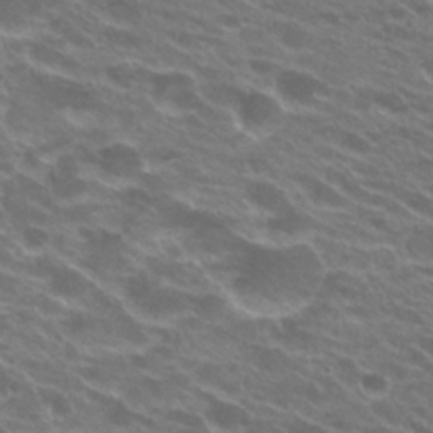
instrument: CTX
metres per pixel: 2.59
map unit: Hto
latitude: 24.1388
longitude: -37.1592
